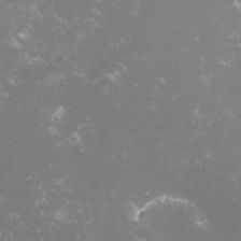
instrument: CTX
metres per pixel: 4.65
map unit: lHvf
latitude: -15.0109
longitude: -100.4790
